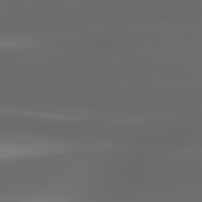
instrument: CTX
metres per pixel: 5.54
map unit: lApd
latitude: 80.1200
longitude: -144.6868
